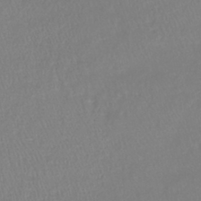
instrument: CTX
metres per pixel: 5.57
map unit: lHb
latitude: -41.5777
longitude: 64.9920
